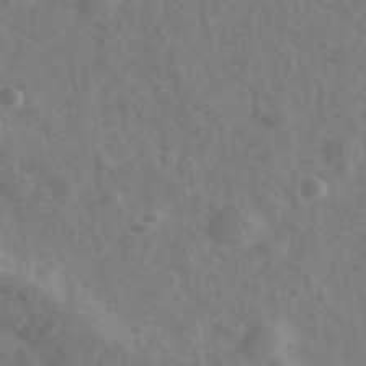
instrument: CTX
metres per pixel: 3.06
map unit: Ave
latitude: 38.6868
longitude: -107.0458
